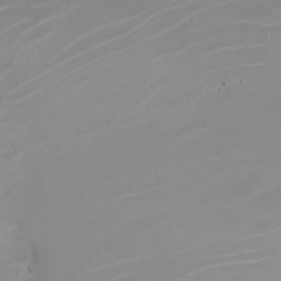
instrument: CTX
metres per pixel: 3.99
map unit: Nhe
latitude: -19.7100
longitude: 143.7666
